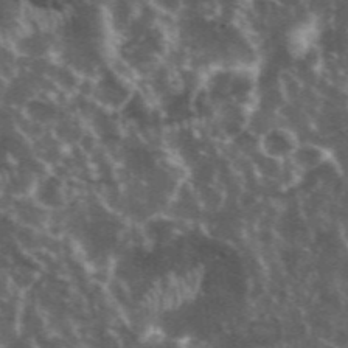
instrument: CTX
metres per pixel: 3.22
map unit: eHh
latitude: 35.0836
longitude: -59.9150
